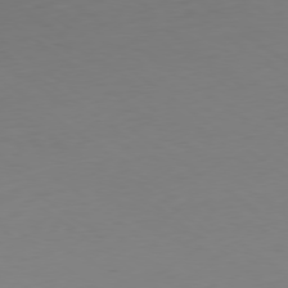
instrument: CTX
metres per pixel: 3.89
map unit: Hpe
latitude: -79.3887
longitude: 13.6722
